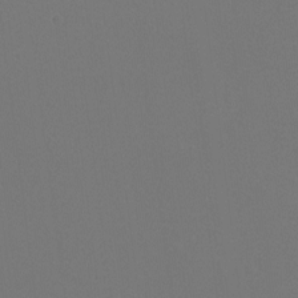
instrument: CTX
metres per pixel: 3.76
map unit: Htu
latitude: -14.1228
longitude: -48.3845
